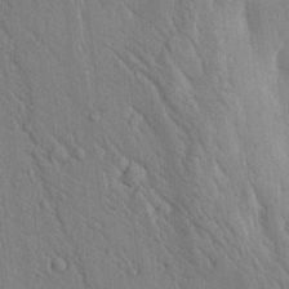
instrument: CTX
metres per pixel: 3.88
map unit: lAvf
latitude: 5.9528
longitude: 160.4251
